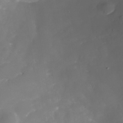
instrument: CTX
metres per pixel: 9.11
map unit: Nhe
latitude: -35.8044
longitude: -87.0836
